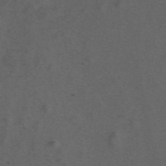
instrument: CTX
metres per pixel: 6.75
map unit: ANa
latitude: 44.1955
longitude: 27.0864
